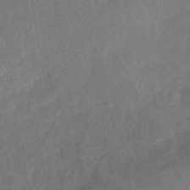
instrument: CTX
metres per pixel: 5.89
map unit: eHb
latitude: -39.1242
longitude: 77.3321
